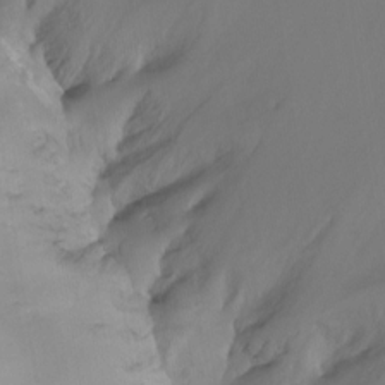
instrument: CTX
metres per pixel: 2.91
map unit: Hto
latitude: -8.1417
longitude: -50.4979
